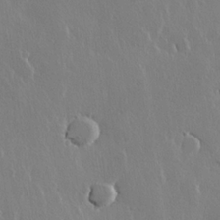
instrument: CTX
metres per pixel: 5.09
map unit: lHvf
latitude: 21.7450
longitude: 147.0675
